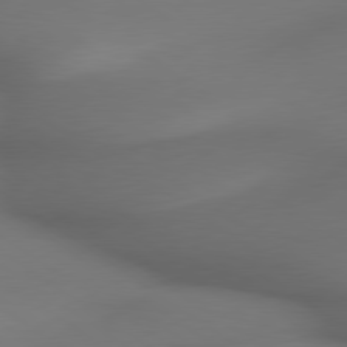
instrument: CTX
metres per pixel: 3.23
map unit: lApd
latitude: 79.4805
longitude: -174.5546
